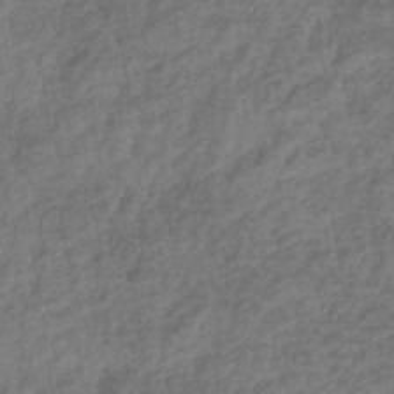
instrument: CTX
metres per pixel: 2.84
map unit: eHb
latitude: -35.5210
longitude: 81.1620
